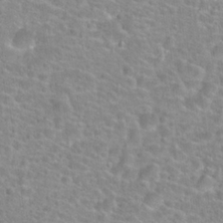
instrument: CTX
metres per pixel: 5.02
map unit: Hto
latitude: 24.6112
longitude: -48.5168
